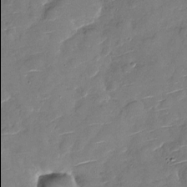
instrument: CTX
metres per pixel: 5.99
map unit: Nhu
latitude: -27.8989
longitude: -77.9906
